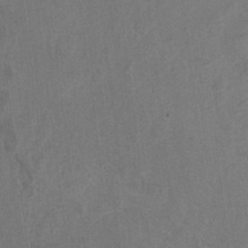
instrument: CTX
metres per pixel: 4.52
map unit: Ht
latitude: 9.8206
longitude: -32.2334
